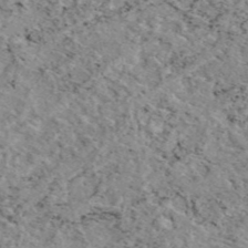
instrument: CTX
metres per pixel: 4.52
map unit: eAb
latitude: 45.3481
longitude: 111.7477
